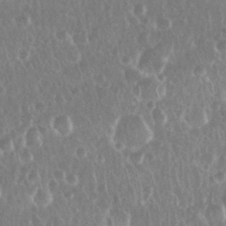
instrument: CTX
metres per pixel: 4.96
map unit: Nhu
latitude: 28.2144
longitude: -63.7261
